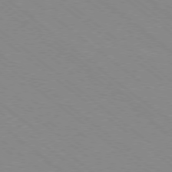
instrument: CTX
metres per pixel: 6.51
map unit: Ap
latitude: -78.6896
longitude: -64.7813
